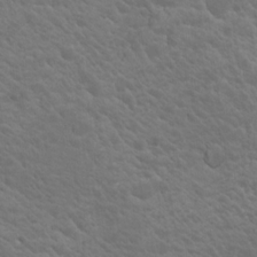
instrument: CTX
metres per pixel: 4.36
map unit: Nhu
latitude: 17.3104
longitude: -33.2348
